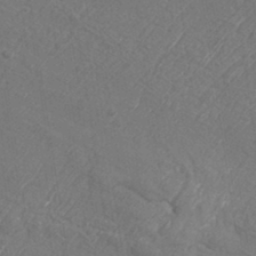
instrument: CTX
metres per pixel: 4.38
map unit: Aa
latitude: 33.7261
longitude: -134.1955
